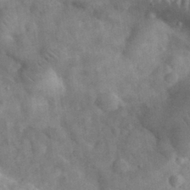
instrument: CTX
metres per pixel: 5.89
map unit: eHh
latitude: 33.1592
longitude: -69.0837
